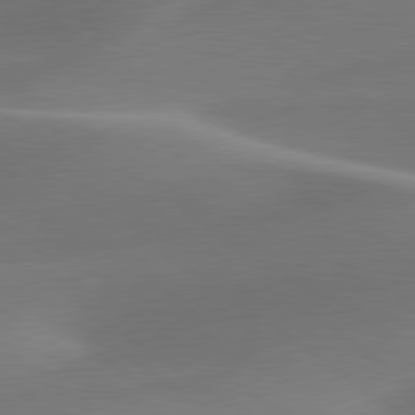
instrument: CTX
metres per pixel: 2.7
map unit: lApd
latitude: 79.8961
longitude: -91.3860
